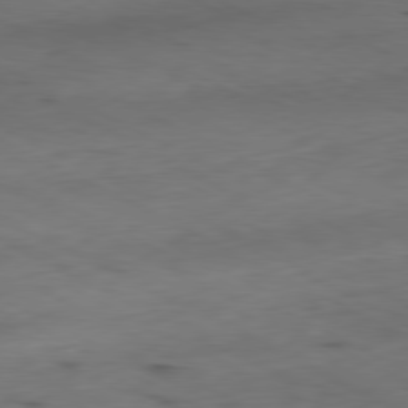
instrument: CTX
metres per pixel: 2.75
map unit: Ap
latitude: -80.7274
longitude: -69.9717
